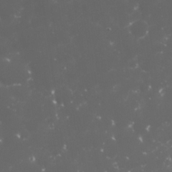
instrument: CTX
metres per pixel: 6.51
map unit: Nhu
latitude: 27.1214
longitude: -60.4790
